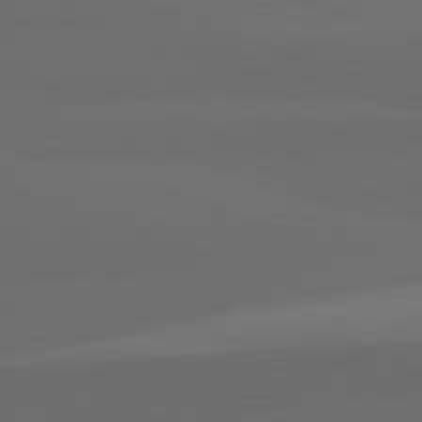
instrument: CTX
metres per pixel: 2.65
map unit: lApd
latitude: 82.1766
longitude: 134.2928
